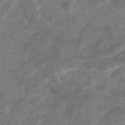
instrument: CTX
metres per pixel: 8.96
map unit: eHb
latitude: -33.2754
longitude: 72.3873
